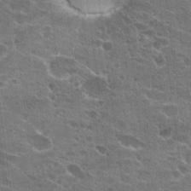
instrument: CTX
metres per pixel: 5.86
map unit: Hto
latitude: 23.0080
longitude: -42.9325
